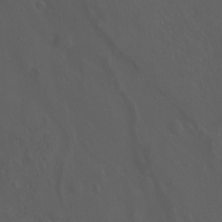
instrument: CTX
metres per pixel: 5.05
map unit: Ht
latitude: -3.2942
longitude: -60.1578
